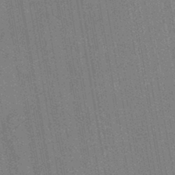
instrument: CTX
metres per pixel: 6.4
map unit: HNb
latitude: -44.4440
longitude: -37.8017
